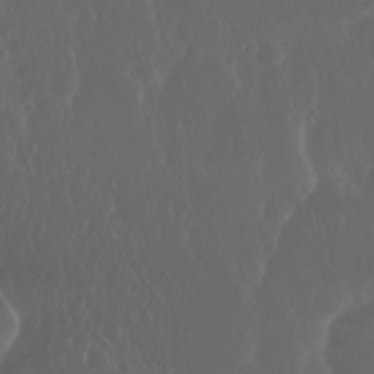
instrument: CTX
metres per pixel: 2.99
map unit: Nhu
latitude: 29.2726
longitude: -57.6127
